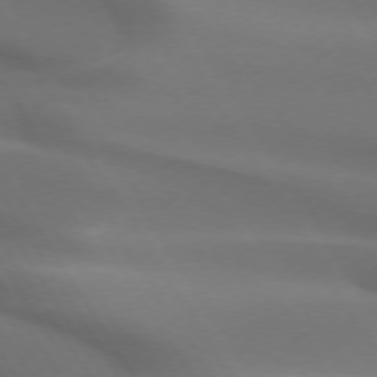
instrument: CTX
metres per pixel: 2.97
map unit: lApd
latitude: 73.0837
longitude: -50.6490
